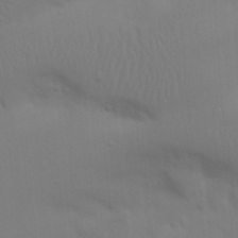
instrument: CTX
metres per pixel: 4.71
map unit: Nhu
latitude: 21.4238
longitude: -73.0648
